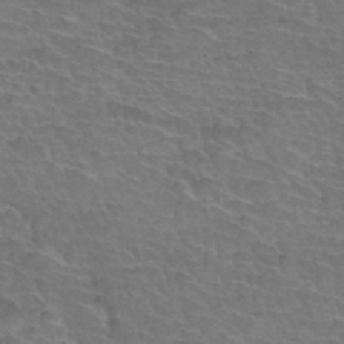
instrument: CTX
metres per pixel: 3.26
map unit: Hto
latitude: 35.6694
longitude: -44.4601
